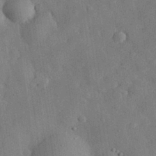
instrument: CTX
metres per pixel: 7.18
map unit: eHh
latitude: 30.2901
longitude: -77.3103
